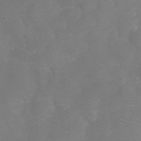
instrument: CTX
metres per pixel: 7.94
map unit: Ht
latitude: -7.9556
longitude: -18.6301
